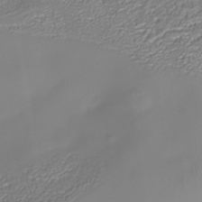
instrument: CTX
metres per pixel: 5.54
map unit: Nhe
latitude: -37.6532
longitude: -87.4615
